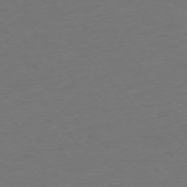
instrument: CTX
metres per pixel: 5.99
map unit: Ap
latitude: -75.1243
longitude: -84.9514
